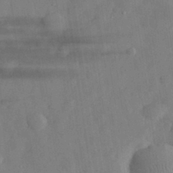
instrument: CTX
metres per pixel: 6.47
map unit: eHh
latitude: 30.9514
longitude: -71.2915
